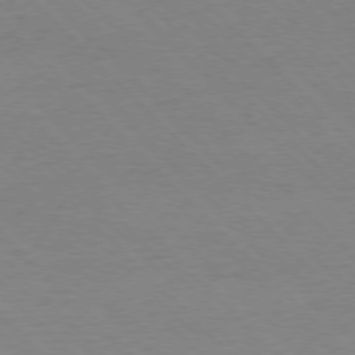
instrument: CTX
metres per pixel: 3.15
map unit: Ap
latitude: -77.5021
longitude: -87.2348
